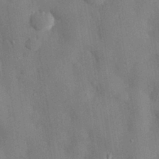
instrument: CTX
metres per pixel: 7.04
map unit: eHh
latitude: 30.1956
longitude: -76.6490
